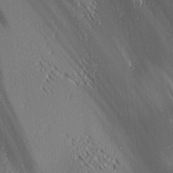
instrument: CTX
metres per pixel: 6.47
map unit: lAa
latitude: 1.4237
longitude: -116.1767
